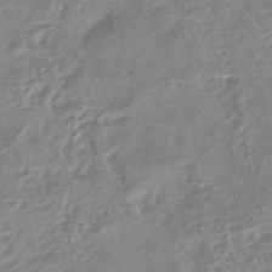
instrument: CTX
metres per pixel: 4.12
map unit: HNhu
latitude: -41.2565
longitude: 91.8234
